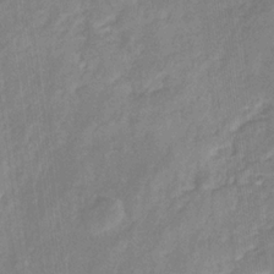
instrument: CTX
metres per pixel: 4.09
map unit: HNb
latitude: -31.1998
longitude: 60.9353
